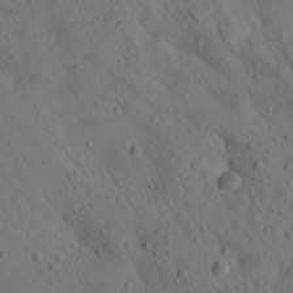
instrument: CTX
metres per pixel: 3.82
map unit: Aa
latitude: 23.3859
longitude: -138.9892
